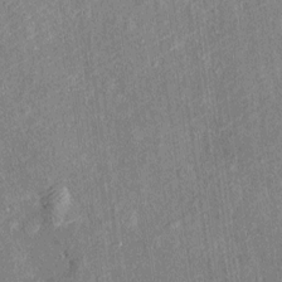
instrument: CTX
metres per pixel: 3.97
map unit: Htu
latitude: -6.8408
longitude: 155.8233
